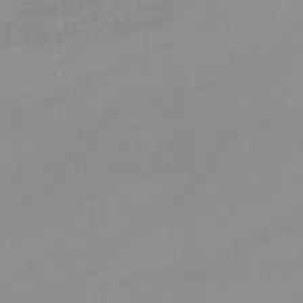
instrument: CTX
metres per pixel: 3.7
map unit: lHb
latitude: -45.1809
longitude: 66.3495
